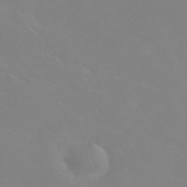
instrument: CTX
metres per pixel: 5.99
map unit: HNhu
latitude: -40.9730
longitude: 93.6155
